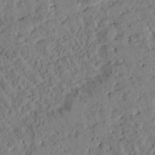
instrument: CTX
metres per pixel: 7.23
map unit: Htu
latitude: 0.6490
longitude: 176.7841
